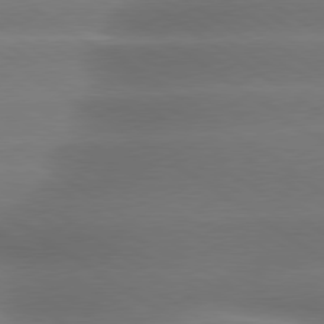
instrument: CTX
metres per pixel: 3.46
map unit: lApd
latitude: 79.4238
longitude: -134.9324
